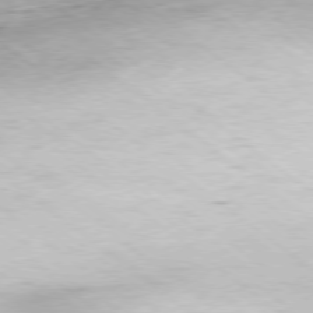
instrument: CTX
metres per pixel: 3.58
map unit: Hpe
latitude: -78.9541
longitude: 10.2362
